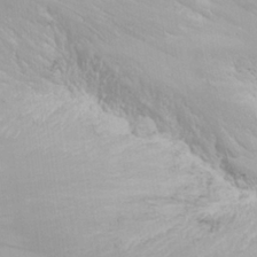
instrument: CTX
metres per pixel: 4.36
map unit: Nhu
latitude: -4.8219
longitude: -87.8394
